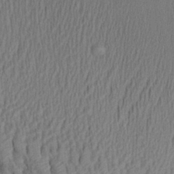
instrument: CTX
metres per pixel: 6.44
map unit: Aa
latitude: 27.7450
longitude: -138.2333
